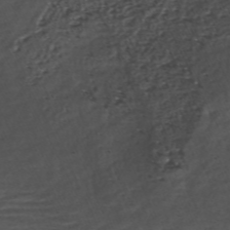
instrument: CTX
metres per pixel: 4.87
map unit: ANa
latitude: -40.8786
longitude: 102.8219
